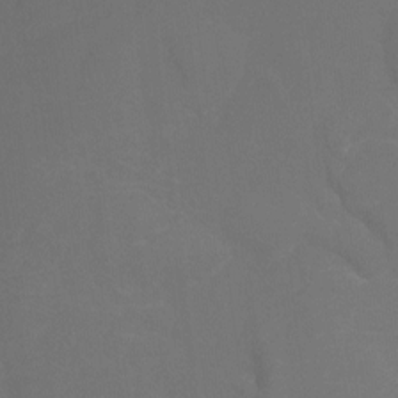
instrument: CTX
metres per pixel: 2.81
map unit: Htu
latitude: -13.1053
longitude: -48.1389
